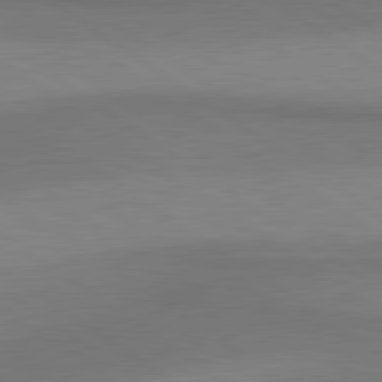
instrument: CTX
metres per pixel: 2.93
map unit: lApd
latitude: 80.6868
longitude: 161.6344
